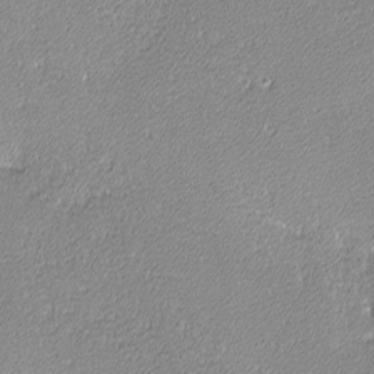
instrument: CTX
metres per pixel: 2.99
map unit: lHvf
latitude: -12.2929
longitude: -103.7072
